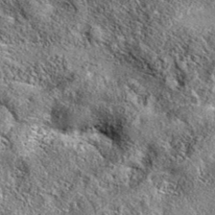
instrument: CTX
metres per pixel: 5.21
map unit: eAb
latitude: 36.8380
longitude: 110.0472
